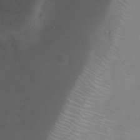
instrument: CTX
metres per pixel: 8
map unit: Nhu
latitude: 7.6127
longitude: -22.4412
